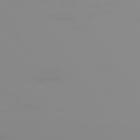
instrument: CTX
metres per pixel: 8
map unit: Hpe
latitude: -74.9164
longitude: 6.5196
